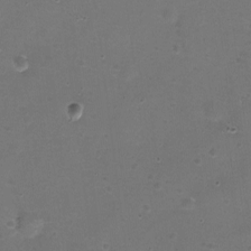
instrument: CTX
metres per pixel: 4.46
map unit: eHh
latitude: -11.9556
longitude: -61.1592
